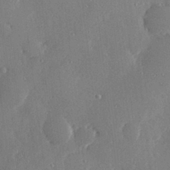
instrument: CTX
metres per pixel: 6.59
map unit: Hve
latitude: 28.6301
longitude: -91.3671
